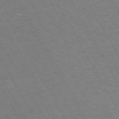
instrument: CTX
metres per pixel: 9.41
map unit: Hpe
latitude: -72.1417
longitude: 10.3306
